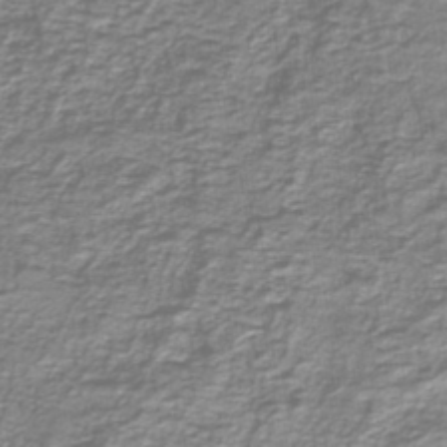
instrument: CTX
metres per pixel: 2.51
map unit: lHb
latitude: -41.0675
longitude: 55.0487
